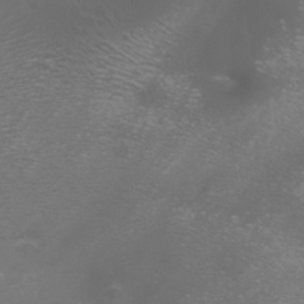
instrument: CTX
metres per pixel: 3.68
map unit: Nhu
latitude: -7.7288
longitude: -73.1026
